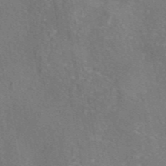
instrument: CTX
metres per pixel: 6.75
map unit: eAb
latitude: 46.2712
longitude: 106.5952
